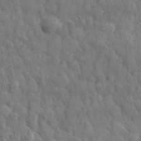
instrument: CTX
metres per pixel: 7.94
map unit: eHh
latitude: 32.4223
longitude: -70.8380
